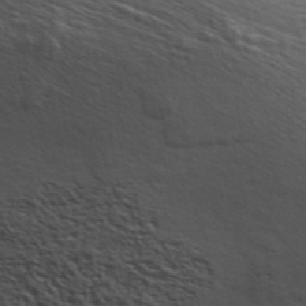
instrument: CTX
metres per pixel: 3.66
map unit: ANa
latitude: 44.8947
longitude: 28.9164
